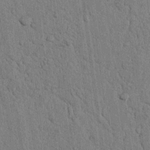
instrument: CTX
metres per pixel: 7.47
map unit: Nhu
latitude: 20.1011
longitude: -76.2900
